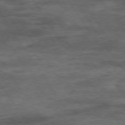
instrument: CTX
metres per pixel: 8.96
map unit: Hpe
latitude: 74.4223
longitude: -142.4601
